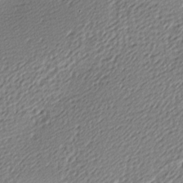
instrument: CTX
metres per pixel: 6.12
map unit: lAa
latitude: -10.1039
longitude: -126.4790
